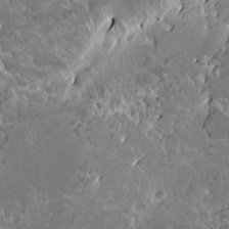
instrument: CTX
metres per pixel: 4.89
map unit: HNhu
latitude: 5.1403
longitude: 3.6910
